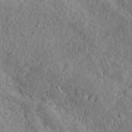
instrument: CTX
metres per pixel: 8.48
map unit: eHh
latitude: 37.3671
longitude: -138.5168
